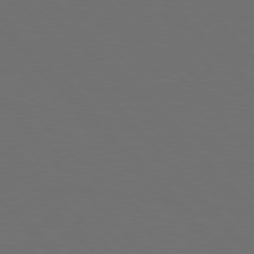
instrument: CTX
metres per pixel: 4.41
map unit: Hpe
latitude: 76.8569
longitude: -166.8569
